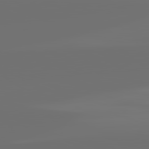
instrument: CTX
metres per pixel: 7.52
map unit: lApd
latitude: 82.1766
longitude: -160.2333
